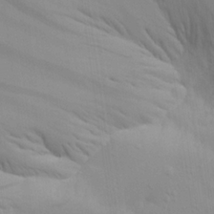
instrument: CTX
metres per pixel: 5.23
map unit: Aa
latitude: 21.7072
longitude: -146.1389
